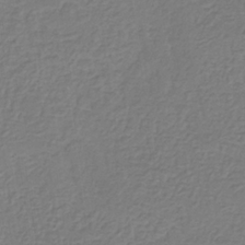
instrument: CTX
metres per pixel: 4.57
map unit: HNb
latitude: -33.5777
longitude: 55.8800
